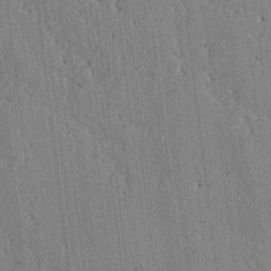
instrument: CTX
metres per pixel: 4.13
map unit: lAvf
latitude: -0.2551
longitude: -107.1214
